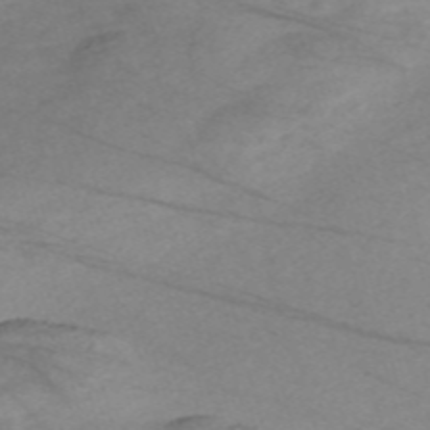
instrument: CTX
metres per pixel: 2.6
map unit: Nve
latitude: -58.8596
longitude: 61.4265
